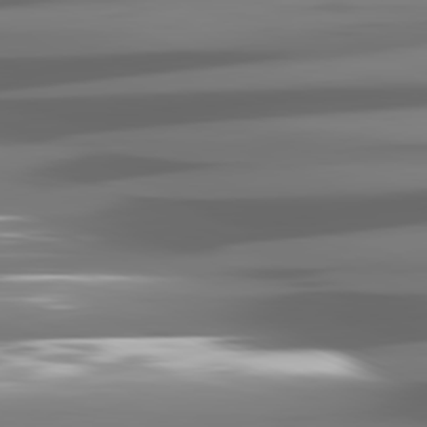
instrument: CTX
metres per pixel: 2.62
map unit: lApd
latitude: 81.5938
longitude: -141.7071
